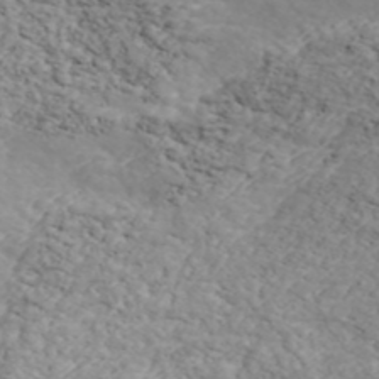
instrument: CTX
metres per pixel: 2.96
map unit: ANa
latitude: 43.9906
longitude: 45.0675
